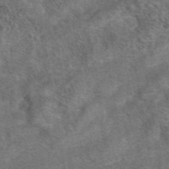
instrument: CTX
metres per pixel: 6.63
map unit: eAb
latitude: 42.2523
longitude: 104.2739
